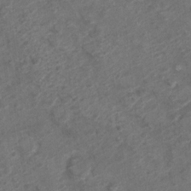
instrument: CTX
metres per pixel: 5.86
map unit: Nve
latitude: -19.2565
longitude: 107.0676
